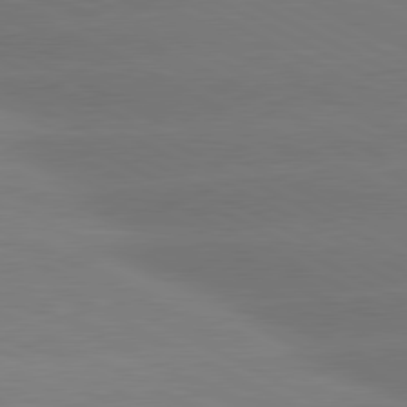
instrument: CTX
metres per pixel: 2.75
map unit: lApd
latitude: 80.7813
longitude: -151.2348
